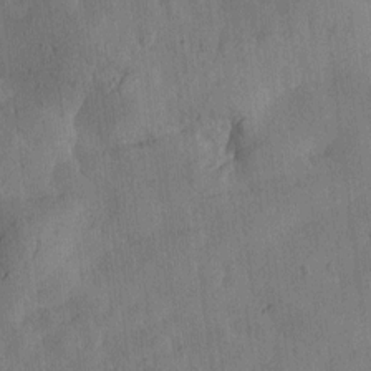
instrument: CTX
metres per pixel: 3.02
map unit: Htu
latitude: -2.4251
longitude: -176.3089
